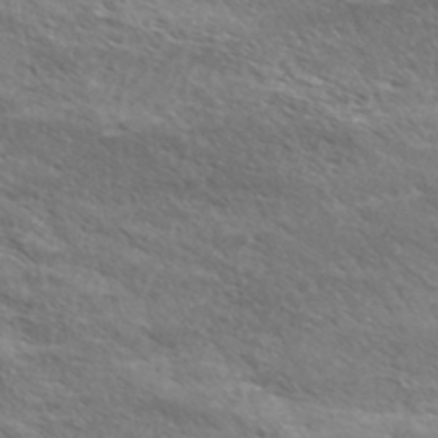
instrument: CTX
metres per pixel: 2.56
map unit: eHh
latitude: 36.7058
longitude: -139.2159
